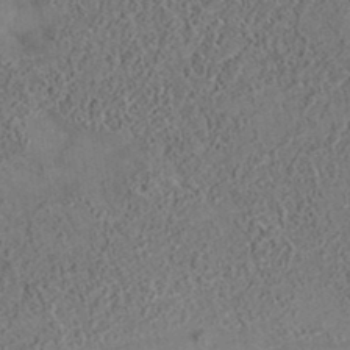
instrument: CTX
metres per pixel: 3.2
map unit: eAb
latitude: 34.9135
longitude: 109.0297
